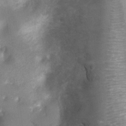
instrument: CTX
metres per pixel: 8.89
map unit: Ht
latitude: -3.8800
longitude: -28.4223
